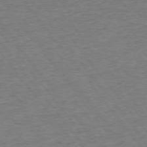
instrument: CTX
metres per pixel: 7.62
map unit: Ap
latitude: -75.5588
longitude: -89.3482
